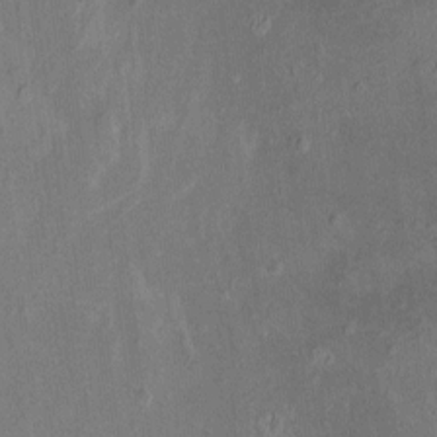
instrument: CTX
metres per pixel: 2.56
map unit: HNhu
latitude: 5.9528
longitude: 3.4454
